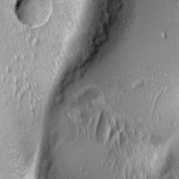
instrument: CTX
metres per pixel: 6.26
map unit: Aa
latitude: 8.2712
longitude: -131.7639
